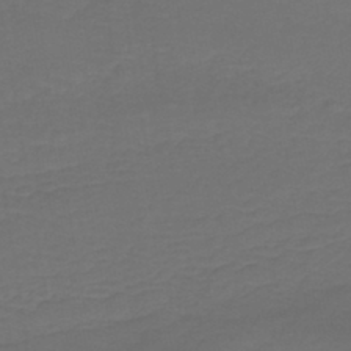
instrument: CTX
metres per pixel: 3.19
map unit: lHb
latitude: -43.4454
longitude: 65.8423
